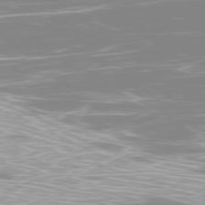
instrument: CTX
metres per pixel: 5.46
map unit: Ap
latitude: -78.5573
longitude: -64.1956
